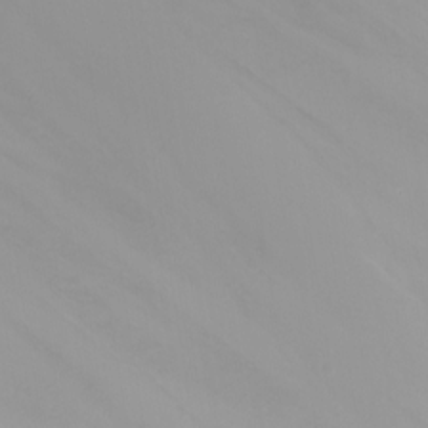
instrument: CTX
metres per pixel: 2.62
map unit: Nhu
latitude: -8.4440
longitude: -81.6316
